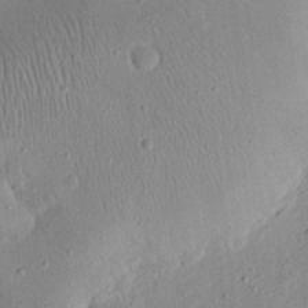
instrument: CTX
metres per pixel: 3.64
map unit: eHh
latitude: 23.8583
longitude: -67.7827
